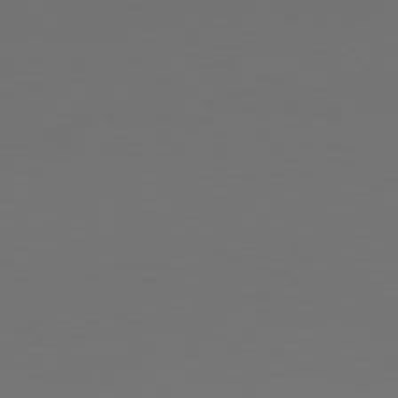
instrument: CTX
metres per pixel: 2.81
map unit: Hpe
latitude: 78.4790
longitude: -134.7057
